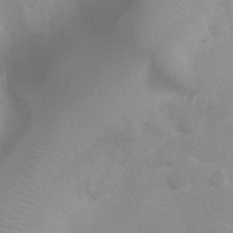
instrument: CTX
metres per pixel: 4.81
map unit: Ht
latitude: 3.3292
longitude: -22.4412
